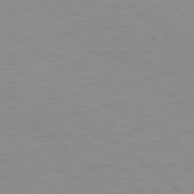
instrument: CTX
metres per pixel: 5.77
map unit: Hpe
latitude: 78.4979
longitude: -151.6316
